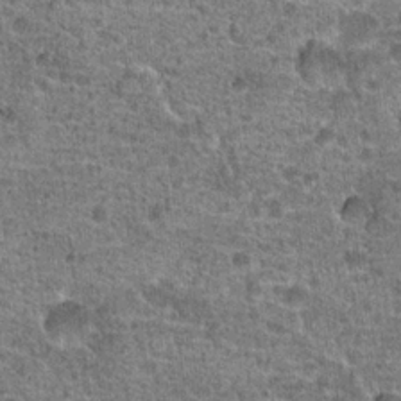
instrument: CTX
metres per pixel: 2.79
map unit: Hto
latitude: 19.9906
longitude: -42.3278
